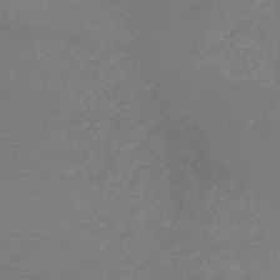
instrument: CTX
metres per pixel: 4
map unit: HNb
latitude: -48.7086
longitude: -43.6316
